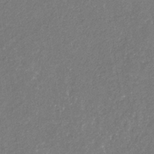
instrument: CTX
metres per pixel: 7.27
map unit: eHb
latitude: -31.0486
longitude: 70.2362
